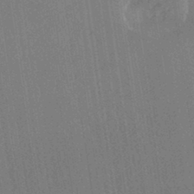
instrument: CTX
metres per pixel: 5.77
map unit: HNhu
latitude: -42.5006
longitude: 94.2361
